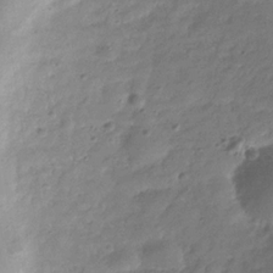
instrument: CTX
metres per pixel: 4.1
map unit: Hve
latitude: -32.1039
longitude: 92.3306
